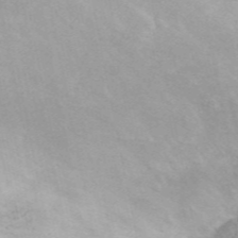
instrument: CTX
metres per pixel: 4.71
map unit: ANa
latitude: 46.9703
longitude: 26.8785
